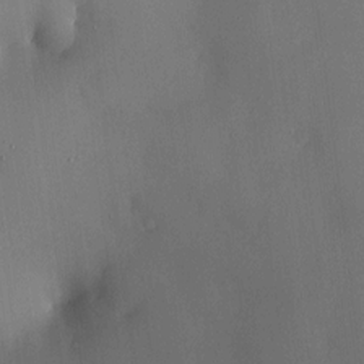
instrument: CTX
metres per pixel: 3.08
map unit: HNhu
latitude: 6.8758
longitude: 14.8597
